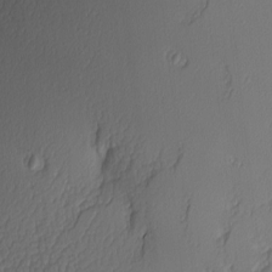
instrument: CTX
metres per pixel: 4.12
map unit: Hve
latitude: 3.1592
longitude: -121.7450
